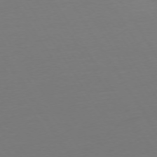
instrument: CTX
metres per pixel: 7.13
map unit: Ap
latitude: -75.1998
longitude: -68.3467
